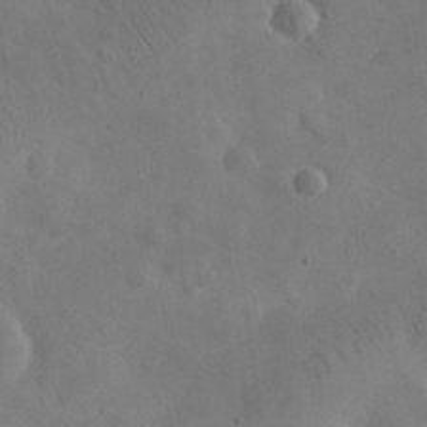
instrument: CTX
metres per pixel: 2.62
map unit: eHh
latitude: 25.8772
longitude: -67.5182
